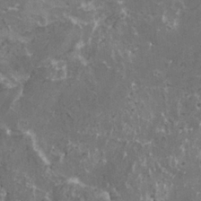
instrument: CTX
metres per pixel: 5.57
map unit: HNhu
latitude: 3.1025
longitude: 6.3306
